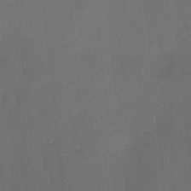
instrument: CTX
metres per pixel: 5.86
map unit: HNhu
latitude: 12.3845
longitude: 10.5763
